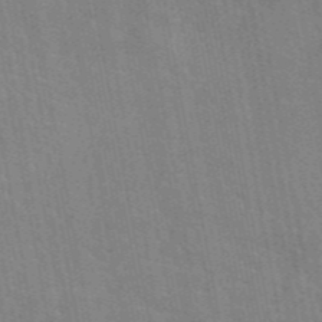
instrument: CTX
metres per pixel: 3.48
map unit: eAb
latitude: 45.4804
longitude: 122.1228
